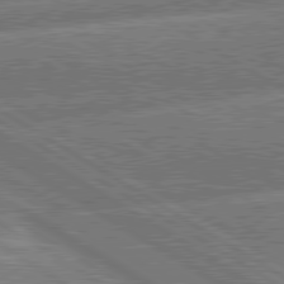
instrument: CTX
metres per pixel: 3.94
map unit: lApd
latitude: 79.9150
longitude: -158.4412
